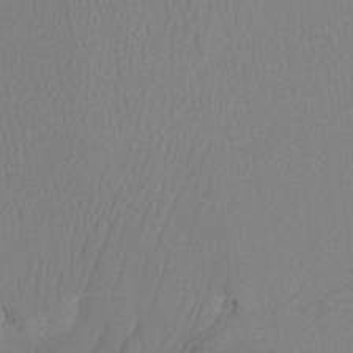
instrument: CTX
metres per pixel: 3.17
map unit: Ht
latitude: -3.5777
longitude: -27.6505
